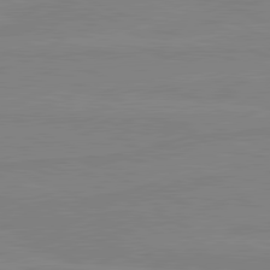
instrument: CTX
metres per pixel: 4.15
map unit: lApd
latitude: 81.1025
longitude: -178.4034
